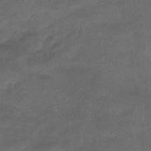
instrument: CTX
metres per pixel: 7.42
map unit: eHb
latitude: -43.4454
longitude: 85.8044
